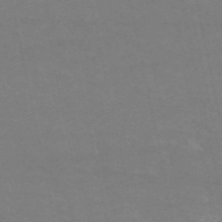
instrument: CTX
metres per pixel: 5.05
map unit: HNb
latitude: -53.7477
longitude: -34.3845
